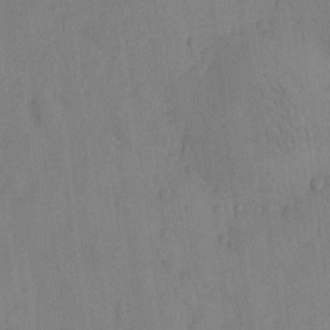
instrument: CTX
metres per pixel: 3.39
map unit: eHh
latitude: -8.6896
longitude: -66.6490
